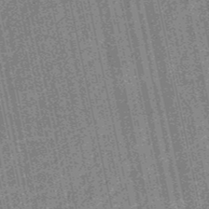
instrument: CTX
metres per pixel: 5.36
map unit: HNb
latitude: -51.5021
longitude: -49.7828
